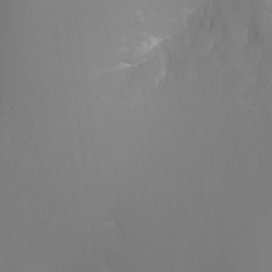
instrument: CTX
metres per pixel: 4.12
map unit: Ht
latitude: -11.4643
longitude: -44.9136
